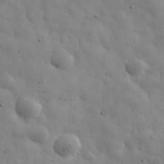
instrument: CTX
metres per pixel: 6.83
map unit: eHh
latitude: 31.6127
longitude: -72.9703
